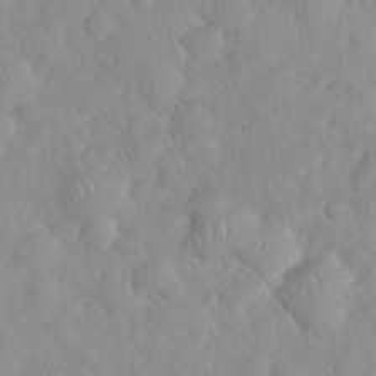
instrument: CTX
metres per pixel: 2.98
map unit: eHh
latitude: 35.0080
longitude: -63.2159
